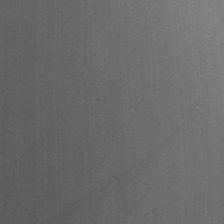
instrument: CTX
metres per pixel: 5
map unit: Aa
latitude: 29.1970
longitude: -138.6490
